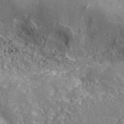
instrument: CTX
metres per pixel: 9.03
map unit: eAb
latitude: 42.4601
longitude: 106.0283
